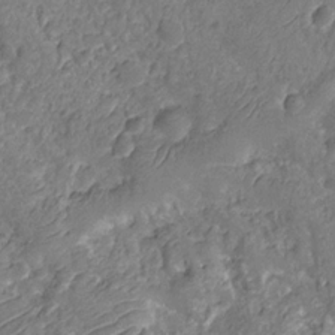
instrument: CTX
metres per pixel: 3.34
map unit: Nhu
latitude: -12.7274
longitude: -23.3482
